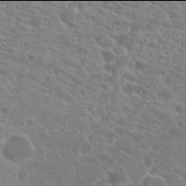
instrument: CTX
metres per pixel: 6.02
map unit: Hto
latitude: 21.9906
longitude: -39.2726
